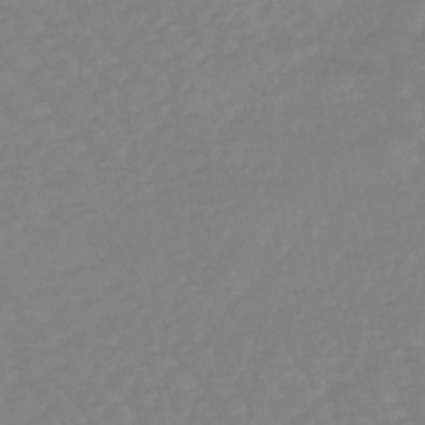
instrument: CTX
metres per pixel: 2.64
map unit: eHb
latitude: -45.5399
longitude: 84.5195
